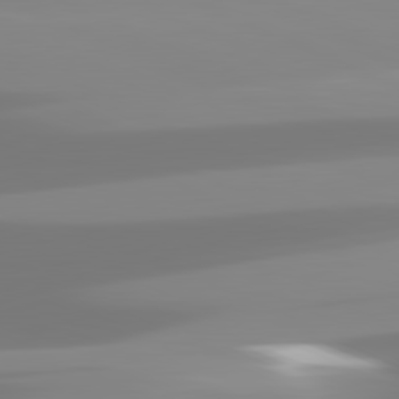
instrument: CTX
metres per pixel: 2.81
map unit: lApd
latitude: 81.9150
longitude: -148.8380
